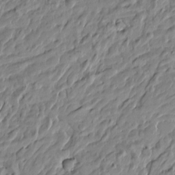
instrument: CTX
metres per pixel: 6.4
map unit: Htu
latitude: -5.0486
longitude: 177.8989
